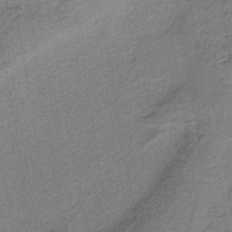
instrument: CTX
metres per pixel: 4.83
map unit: eAb
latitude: -37.7099
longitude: 52.0283
